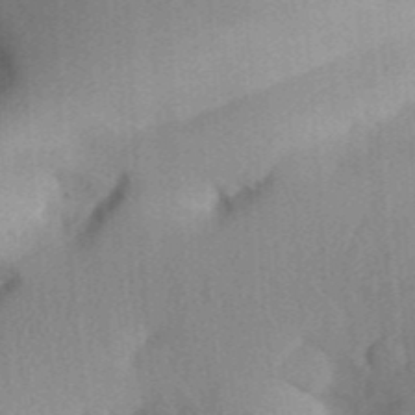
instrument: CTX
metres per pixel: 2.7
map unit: Aa
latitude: 33.2348
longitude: -142.4412
